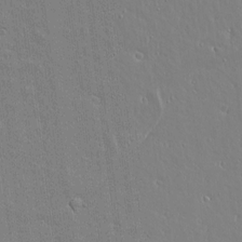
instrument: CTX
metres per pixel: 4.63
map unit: lAvf
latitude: 15.8962
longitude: -128.0444
